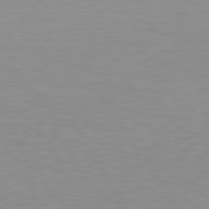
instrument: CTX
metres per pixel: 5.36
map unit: Hpe
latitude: 78.4034
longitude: -145.8394
